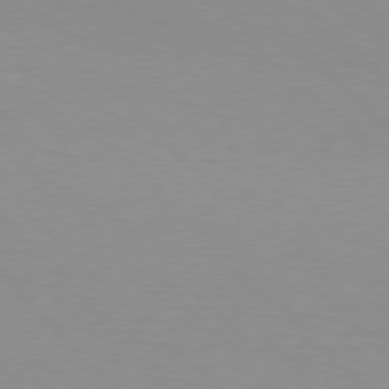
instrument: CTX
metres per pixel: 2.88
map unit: Hpe
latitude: 77.4048
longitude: -160.4979
